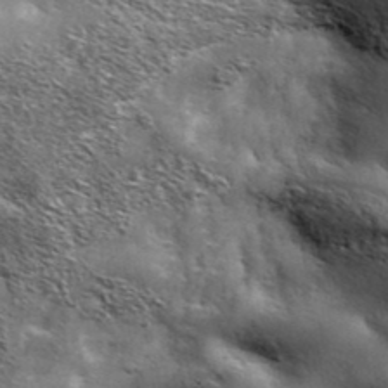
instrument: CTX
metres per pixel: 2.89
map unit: ANa
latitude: 39.6316
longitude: -90.6679
